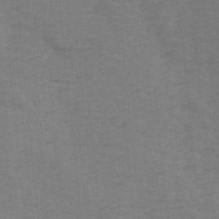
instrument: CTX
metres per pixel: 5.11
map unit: Ave
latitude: 14.3468
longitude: -105.0648
